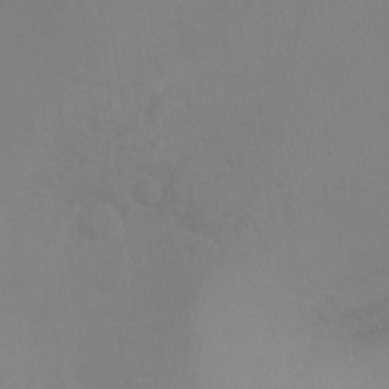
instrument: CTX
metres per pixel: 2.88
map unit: Ht
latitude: -9.3132
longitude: -34.1011
